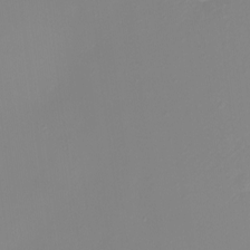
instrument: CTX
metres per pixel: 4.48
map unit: eHh
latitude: -4.1794
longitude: -76.9513
